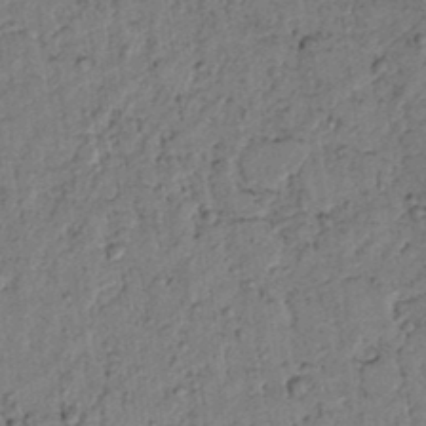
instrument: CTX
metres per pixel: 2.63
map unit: lAvf
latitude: 5.7450
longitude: 160.0661
